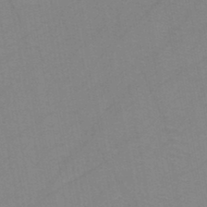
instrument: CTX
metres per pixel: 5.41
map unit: HNb
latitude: -45.4077
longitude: -40.7813
